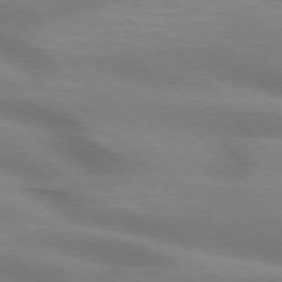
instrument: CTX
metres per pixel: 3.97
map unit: lApd
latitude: 74.8758
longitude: -60.3845
